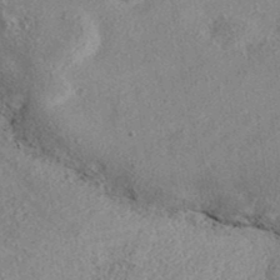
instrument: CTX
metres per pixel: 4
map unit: eAb
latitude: 37.2726
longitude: 113.2754
